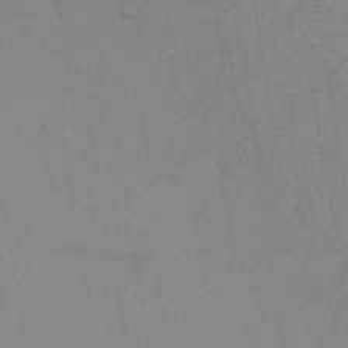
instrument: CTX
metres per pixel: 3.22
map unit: HNb
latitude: -45.6344
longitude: -40.9135
